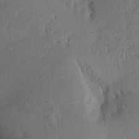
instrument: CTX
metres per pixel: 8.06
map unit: Aa
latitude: 15.7639
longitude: -148.2711
